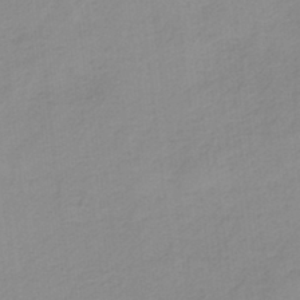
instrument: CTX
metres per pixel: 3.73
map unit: HNb
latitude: -36.0661
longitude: 56.1039
